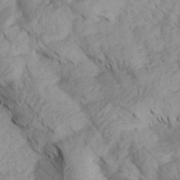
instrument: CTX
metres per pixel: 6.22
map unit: Aa
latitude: 27.8395
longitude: -133.8394
